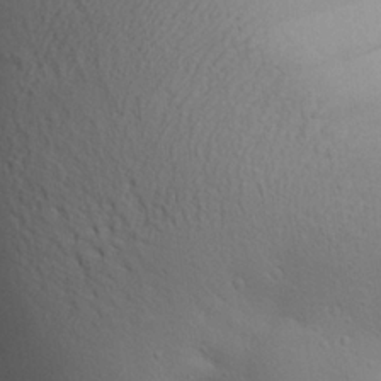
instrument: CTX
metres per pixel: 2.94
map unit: Aa
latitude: 26.2901
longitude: -144.3467
